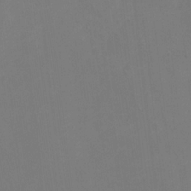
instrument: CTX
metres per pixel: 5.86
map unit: Hto
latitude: -0.7841
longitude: -34.6679
